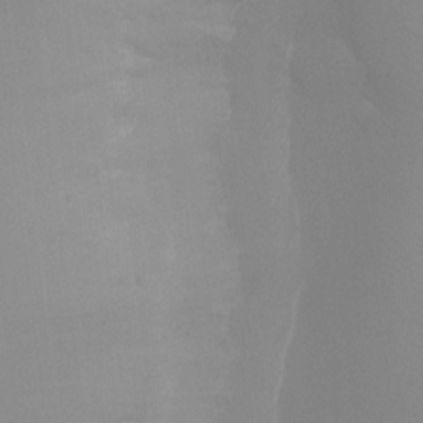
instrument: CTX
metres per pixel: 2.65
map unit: Ht
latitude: -8.8975
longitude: -31.9339
